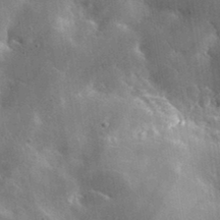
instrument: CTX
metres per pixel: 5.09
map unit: lHvf
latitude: 35.6316
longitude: -92.1955
